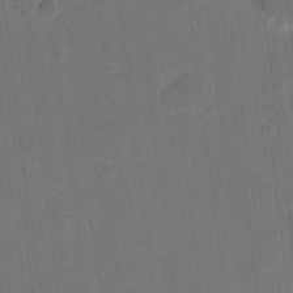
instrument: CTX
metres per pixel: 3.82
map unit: eHh
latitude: 4.5735
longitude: -67.6127
